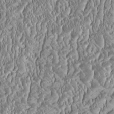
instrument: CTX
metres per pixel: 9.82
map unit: HNhu
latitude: -0.6141
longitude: 1.1432
